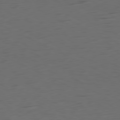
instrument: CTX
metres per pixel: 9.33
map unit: Ap
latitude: -80.9353
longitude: -60.8191
